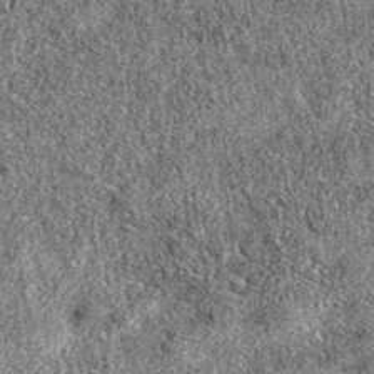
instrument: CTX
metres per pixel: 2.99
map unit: eAb
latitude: 36.8758
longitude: 105.4076
